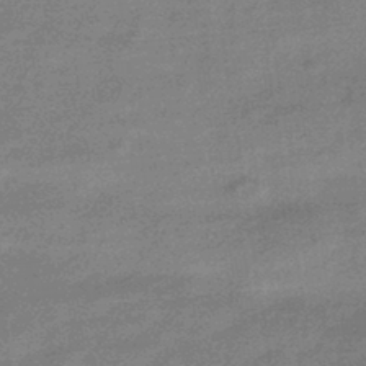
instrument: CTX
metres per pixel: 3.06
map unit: HNhu
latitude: -42.7652
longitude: 92.9542
